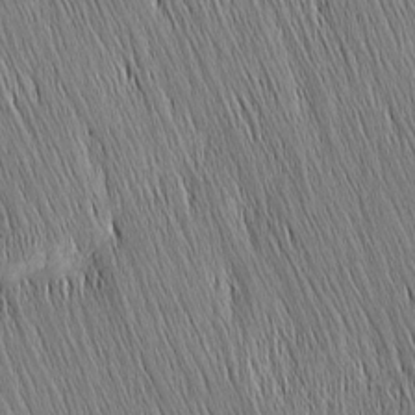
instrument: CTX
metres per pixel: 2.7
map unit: Nhu
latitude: -4.1605
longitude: -151.7260
